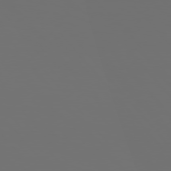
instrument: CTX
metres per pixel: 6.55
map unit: Hpe
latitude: 76.2900
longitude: -141.0647
